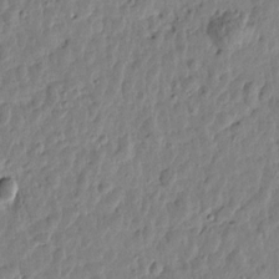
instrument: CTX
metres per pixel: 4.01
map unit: Htu
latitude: 1.5749
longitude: -178.7624
